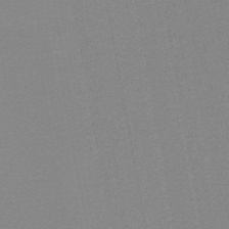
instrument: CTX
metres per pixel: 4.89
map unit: lHb
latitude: -46.0283
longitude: 69.3320
